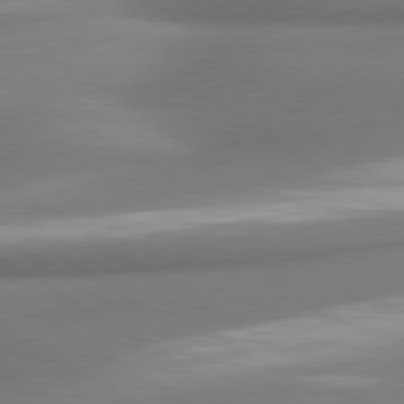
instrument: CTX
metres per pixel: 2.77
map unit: lApd
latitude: 80.1767
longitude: 179.7288
